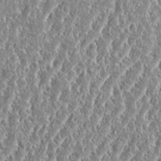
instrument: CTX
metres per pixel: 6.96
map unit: eHh
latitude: 34.8569
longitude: -134.6679
